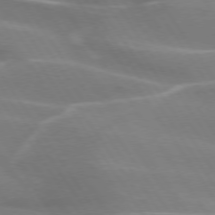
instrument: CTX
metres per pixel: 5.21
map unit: lApd
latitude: 74.1578
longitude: -61.5938
